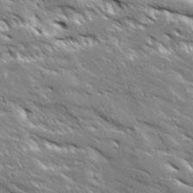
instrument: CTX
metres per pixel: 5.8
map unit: Ave
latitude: 18.8947
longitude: -137.0837
